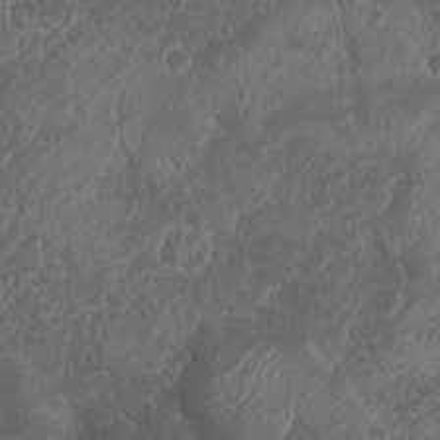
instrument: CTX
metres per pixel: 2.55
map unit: Nhu
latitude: 6.8002
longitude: -20.9136
